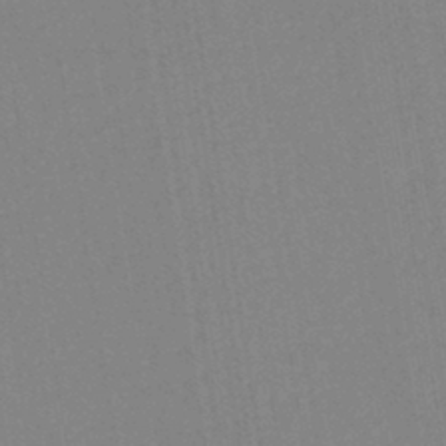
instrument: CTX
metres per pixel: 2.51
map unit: eHh
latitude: -43.2187
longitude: -32.5357
